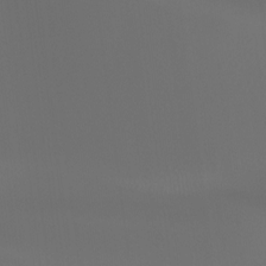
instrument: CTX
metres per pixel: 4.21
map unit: Htu
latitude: -13.1809
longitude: -70.9702
